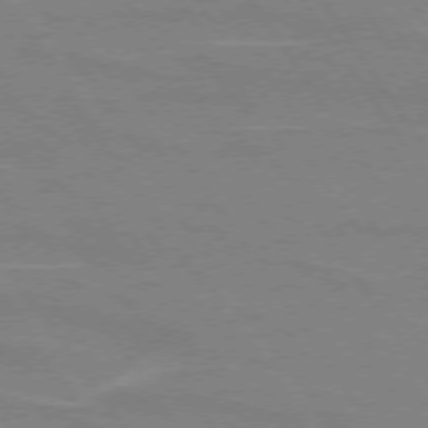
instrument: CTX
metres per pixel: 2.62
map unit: lApd
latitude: 73.8395
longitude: -56.8568
